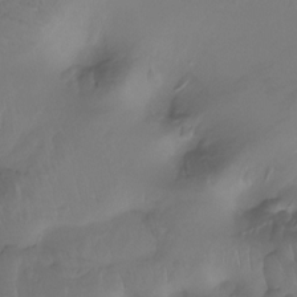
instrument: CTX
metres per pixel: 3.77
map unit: Htu
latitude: -15.5588
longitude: -46.4790
